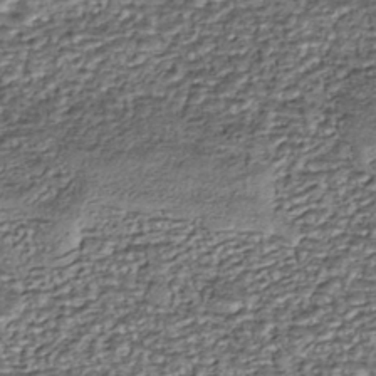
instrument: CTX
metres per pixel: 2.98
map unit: eHh
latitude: -43.5021
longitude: 121.8233
